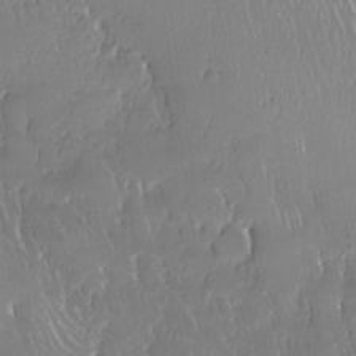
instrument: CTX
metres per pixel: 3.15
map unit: Nhe
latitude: -27.1431
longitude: -110.6113
